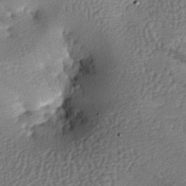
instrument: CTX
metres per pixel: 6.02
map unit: lAa
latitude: -7.6722
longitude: -125.8583
